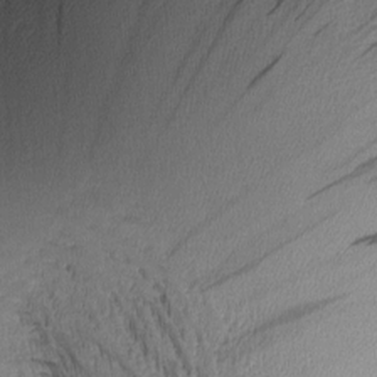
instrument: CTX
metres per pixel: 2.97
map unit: Nhu
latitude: -6.4251
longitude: -152.6869
